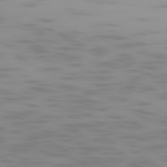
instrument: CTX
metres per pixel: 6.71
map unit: Ap
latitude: -79.0486
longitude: -72.2523
